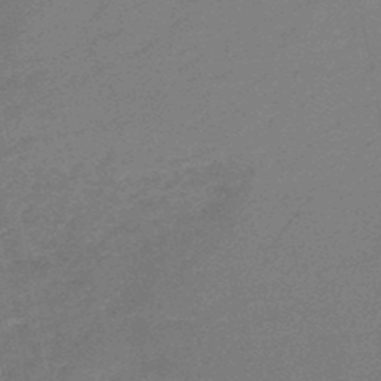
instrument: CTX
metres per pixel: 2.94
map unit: HNb
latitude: -48.0283
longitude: 59.8044
